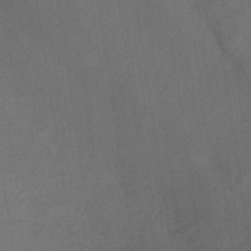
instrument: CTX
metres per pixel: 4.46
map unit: lHb
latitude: -34.0472
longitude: 66.6707
